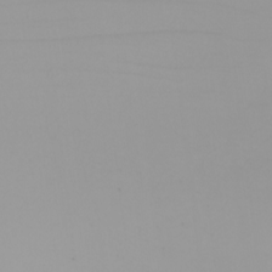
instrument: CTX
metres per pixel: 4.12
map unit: Nhu
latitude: -5.6722
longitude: -93.4237
